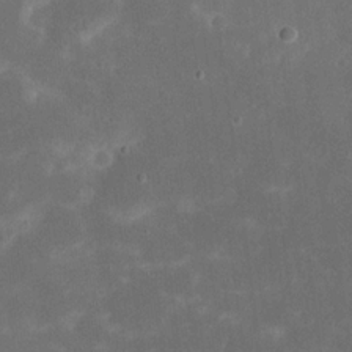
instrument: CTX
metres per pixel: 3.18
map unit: eHh
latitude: 20.4412
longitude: -70.5546
